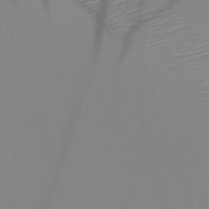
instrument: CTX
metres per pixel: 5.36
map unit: HNb
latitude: -49.4644
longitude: -51.4048
